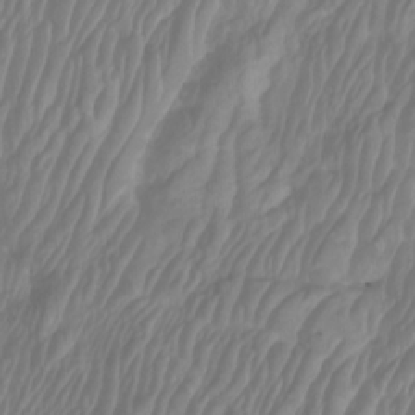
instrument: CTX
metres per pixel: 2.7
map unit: Htu
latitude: -5.3887
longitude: -76.2900
